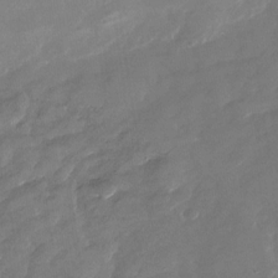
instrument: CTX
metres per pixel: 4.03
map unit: Nhu
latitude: -29.1431
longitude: -73.1404
